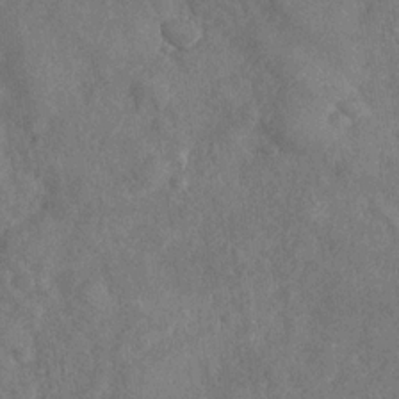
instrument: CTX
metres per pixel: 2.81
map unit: Nhu
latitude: -31.1620
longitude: -60.4412
